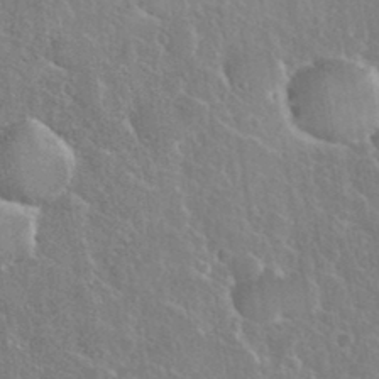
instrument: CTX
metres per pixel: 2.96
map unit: eHh
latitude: 37.6505
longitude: -61.5182
